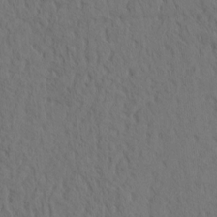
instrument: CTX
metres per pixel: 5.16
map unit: eHh
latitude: -1.7667
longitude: 17.9367
